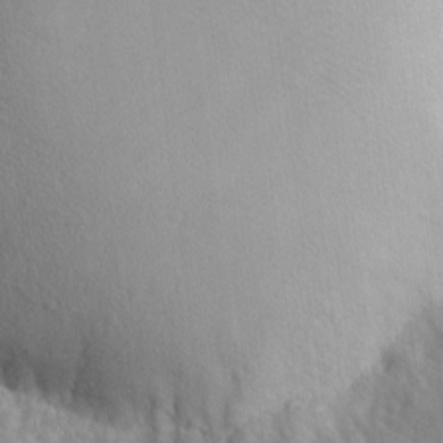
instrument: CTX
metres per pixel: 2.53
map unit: Ave
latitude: -9.1809
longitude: -117.5749
